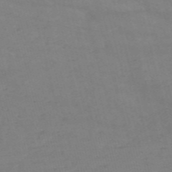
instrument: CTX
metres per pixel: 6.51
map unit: HNb
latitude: -54.6708
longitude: -40.7435
